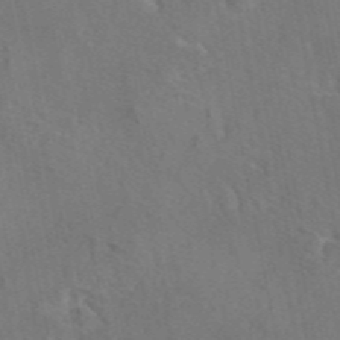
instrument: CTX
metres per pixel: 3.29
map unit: eAb
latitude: 46.4034
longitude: 107.5588
